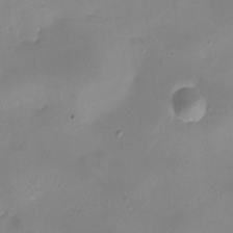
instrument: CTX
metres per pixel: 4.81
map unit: eHh
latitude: -5.6155
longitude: -78.1389
